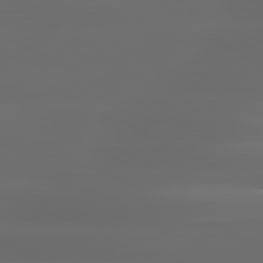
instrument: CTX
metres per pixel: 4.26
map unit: lApd
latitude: 80.8758
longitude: -136.2712
